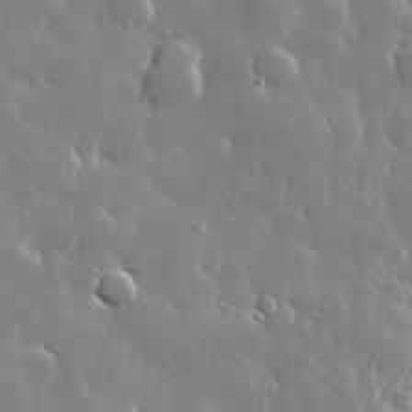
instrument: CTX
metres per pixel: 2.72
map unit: lHvf
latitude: 32.9136
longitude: -93.0647
